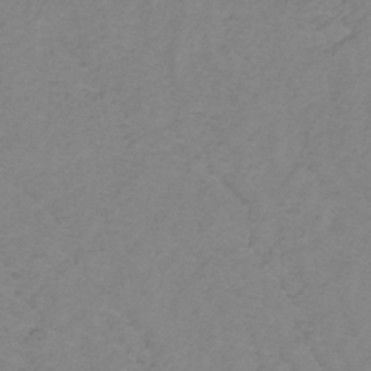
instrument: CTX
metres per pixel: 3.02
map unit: lHb
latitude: -31.5777
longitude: 65.3132
